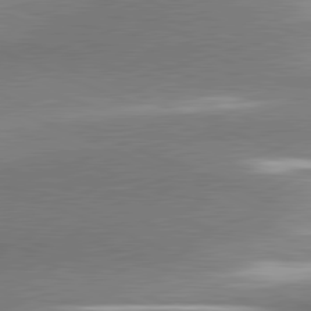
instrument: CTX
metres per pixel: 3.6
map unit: lApd
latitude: 81.4426
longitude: 164.6141
